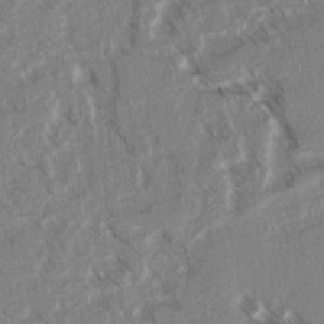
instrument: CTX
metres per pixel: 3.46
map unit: lAvf
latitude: 4.5735
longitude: -105.8206
